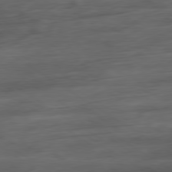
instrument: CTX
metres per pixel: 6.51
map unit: Ap
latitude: -80.3495
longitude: -68.8758
